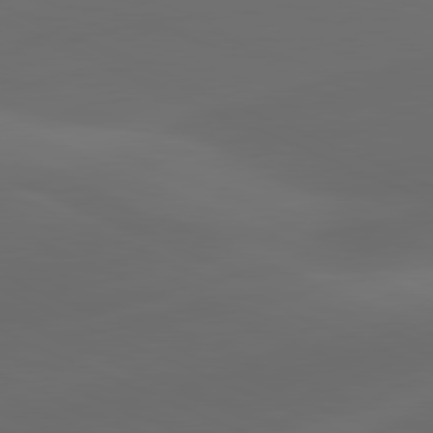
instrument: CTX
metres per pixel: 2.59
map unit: lApd
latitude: 80.9136
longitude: -82.9324
